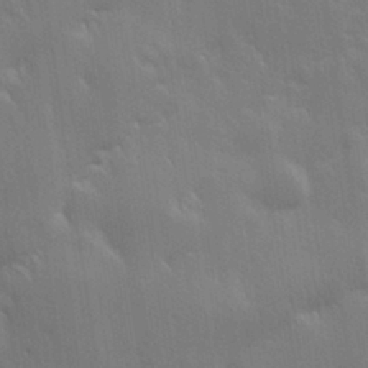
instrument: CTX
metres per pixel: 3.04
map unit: Hve
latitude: 31.3104
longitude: 149.4077
